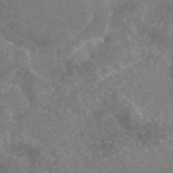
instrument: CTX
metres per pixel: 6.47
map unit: eAb
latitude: 46.6680
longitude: 113.6344
